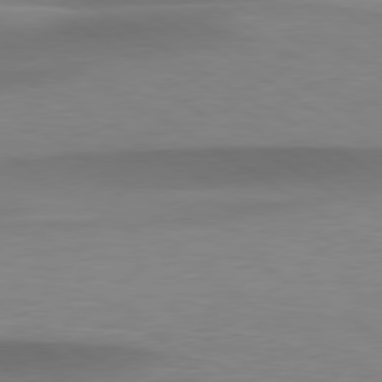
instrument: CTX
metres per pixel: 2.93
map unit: lApd
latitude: 79.4427
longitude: -93.5560
